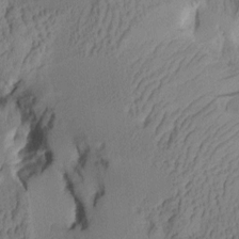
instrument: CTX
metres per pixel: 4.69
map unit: Aa
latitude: 7.6505
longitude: -128.1200
